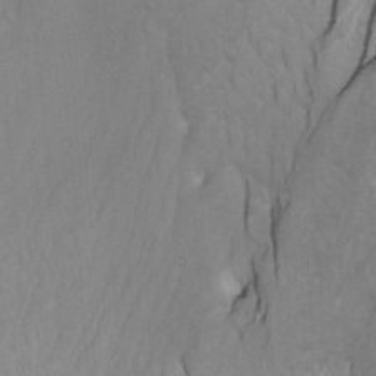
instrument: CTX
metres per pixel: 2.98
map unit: Htu
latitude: -7.5399
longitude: -65.5938
